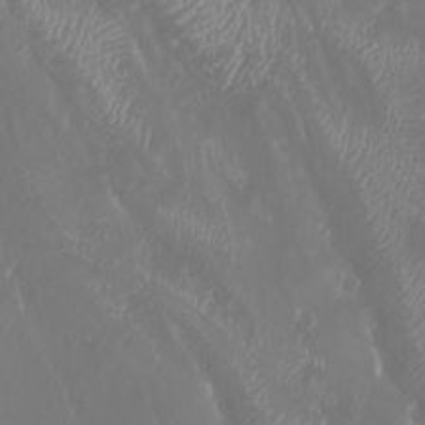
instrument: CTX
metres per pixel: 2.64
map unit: Nhu
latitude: -7.8800
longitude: -83.0647
